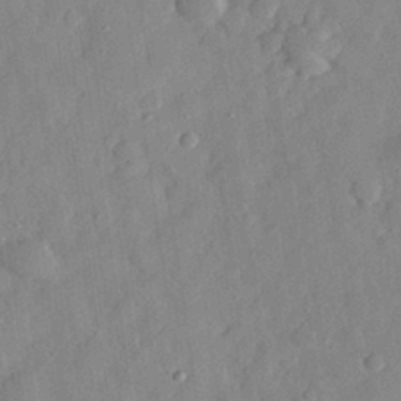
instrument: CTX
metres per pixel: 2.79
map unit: eHh
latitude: 29.1025
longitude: -74.7246
